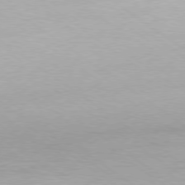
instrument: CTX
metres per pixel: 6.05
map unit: Hpe
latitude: -79.1431
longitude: 9.5966
